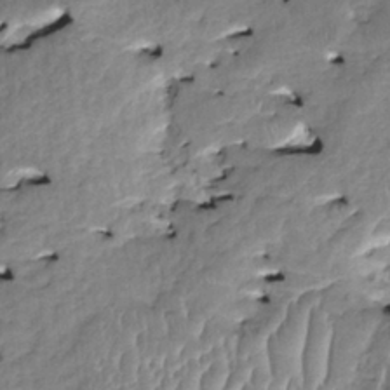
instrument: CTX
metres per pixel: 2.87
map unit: HNhu
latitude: 3.1592
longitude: 8.8408
